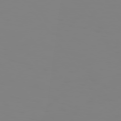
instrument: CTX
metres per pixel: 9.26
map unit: Hpe
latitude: 74.2712
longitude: -126.9892
